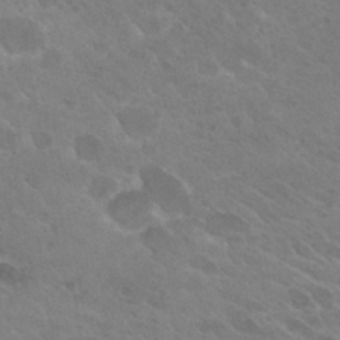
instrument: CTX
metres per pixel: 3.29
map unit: Hto
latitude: 27.5182
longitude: -35.4615
